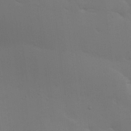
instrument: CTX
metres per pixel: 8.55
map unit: lAa
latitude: 20.7624
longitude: -138.4601
